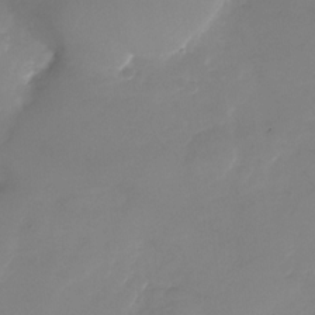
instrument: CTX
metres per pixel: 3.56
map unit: Nhu
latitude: -28.6519
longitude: -66.3089
